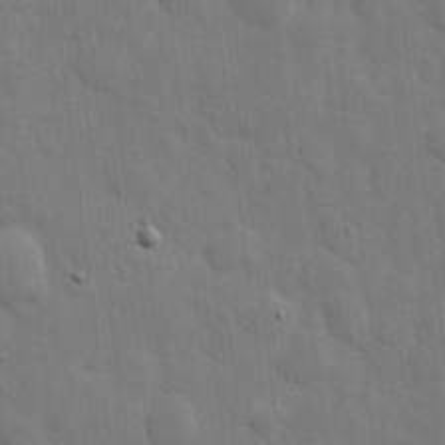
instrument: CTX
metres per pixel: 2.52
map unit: eHh
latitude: 6.1767
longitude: -71.0269
